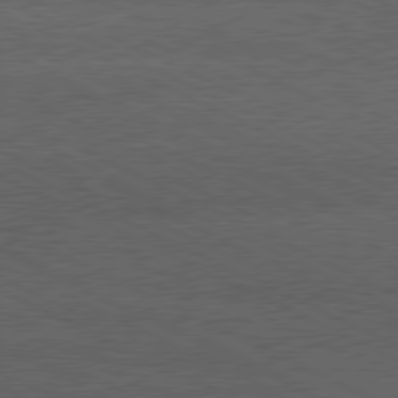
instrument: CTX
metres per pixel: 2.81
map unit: lApd
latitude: 79.8017
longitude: -128.9702
